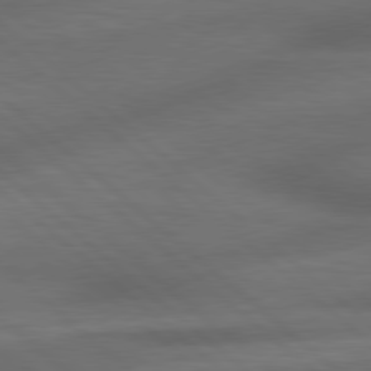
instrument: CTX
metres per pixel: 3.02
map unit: lApd
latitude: 79.0270
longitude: -117.3482
